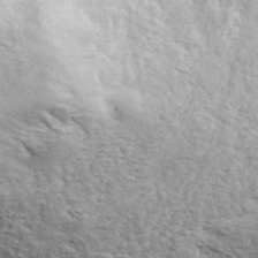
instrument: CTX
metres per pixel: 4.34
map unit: ANa
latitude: 42.0255
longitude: 49.5022
